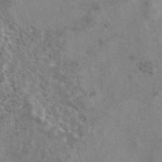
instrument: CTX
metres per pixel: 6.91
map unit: eAb
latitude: 42.2901
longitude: 110.8785
